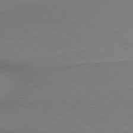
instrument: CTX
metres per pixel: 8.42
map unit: lApd
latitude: 79.1970
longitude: 179.8800
